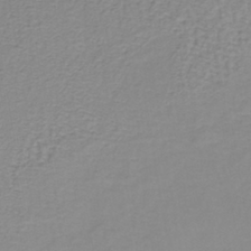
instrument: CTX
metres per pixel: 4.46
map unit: lHb
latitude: -40.6140
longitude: 60.9731
